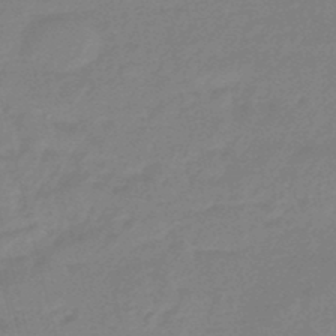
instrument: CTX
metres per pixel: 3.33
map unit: eHb
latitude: -46.7463
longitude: 86.8219
